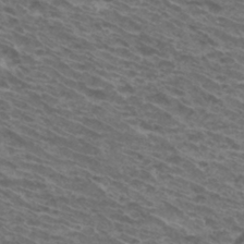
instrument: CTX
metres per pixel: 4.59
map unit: Hto
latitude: 33.4615
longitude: -41.2725
